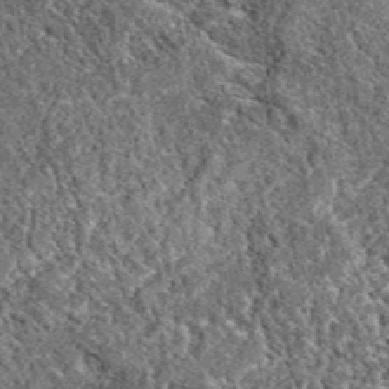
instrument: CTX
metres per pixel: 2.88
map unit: eAb
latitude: 38.2522
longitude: 110.5196
